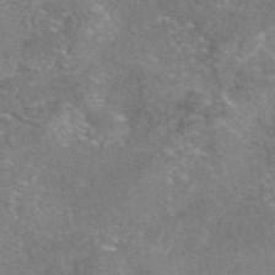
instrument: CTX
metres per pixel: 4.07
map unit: eAb
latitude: 47.0648
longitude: 103.2187
